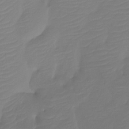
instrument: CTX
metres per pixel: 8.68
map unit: Htu
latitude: -13.6722
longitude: -49.5749
